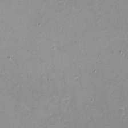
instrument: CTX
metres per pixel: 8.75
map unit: eHh
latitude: -4.8030
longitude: -78.0633
